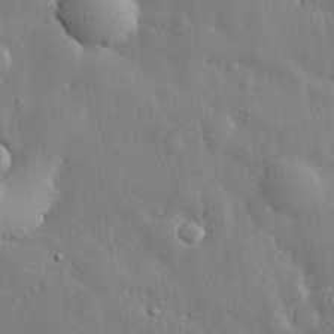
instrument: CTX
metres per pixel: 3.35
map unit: eHh
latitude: 29.3293
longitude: -79.8017
